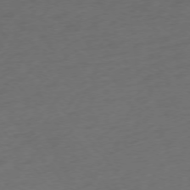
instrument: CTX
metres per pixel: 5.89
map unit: Ap
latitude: -76.0094
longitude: -65.1403
